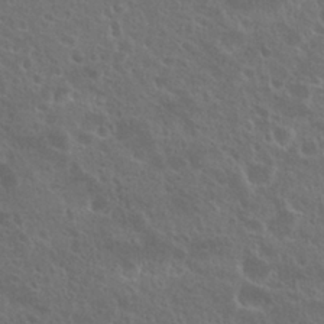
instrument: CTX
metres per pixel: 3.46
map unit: Nhu
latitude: 26.5924
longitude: -51.1970
